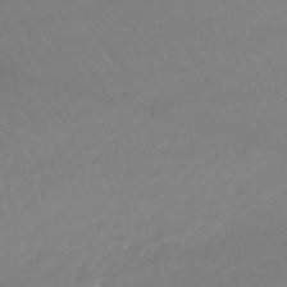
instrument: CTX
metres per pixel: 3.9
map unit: lHb
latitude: -41.5021
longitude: 68.5573
